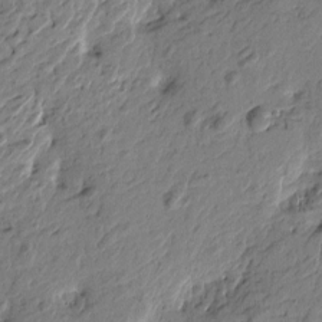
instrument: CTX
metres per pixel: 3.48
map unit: Htu
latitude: -2.2172
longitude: -179.4427
